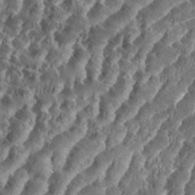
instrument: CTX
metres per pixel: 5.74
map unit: eHh
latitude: 35.0647
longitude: -137.0459
